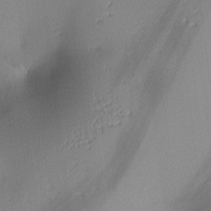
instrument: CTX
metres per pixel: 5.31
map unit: lAa
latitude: 3.0080
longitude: -115.8772
